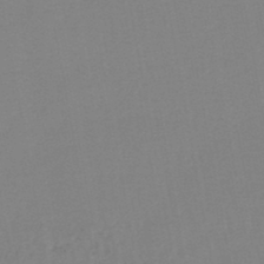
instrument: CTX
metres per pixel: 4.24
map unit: lHb
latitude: -45.1053
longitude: 77.4265
